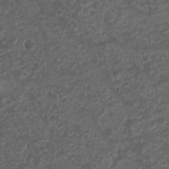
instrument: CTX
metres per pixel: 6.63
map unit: Nhu
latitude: 6.5924
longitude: -20.4790
